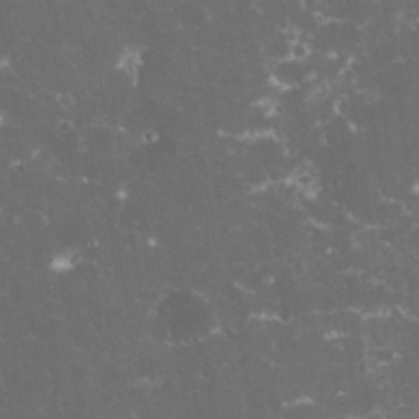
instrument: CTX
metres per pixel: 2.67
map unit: eHh
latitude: 33.0270
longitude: -61.7449
